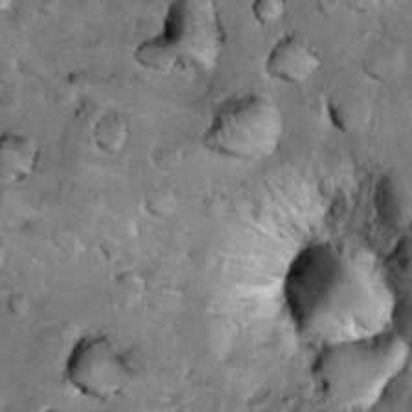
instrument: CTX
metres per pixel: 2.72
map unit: Hto
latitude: 15.5560
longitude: -35.6127
